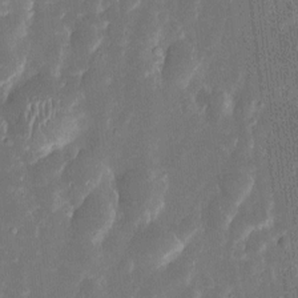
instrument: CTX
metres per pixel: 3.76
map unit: Htu
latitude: 0.9324
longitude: 147.1242
